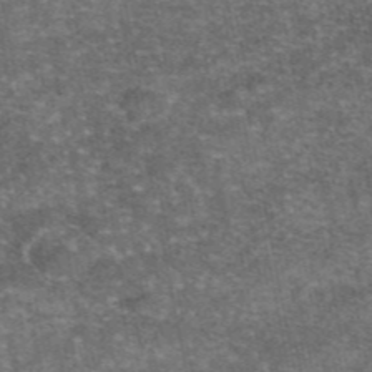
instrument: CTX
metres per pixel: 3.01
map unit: eAb
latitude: 46.7624
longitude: 103.6722
